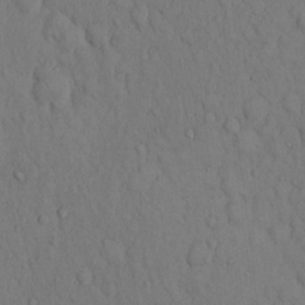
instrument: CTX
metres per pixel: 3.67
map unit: Hto
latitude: 13.2537
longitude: -61.4615
